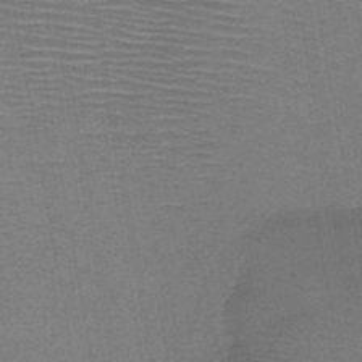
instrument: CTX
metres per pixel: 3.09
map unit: HNb
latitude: -46.5007
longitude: -40.1199
